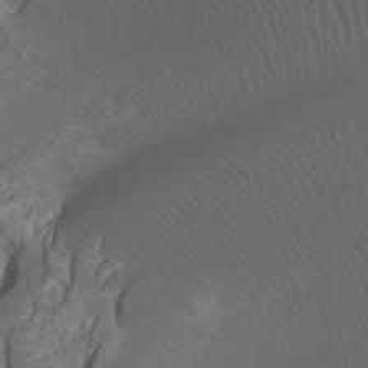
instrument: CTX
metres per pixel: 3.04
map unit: Htu
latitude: -5.4832
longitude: -73.5938
